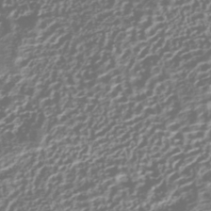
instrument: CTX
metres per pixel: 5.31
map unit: HNhu
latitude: -42.9541
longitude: 106.4251
